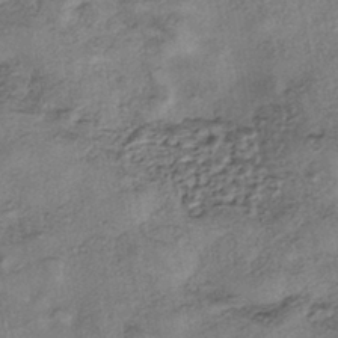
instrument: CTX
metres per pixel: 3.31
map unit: eHh
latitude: -42.4628
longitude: 120.3117
